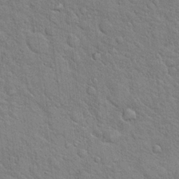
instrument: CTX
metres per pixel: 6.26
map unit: Hto
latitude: 18.3656
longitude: -52.0822
